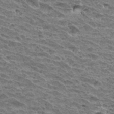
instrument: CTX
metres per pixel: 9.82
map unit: Hto
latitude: 32.7813
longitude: -40.1955
